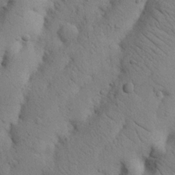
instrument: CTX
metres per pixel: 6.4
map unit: Nhu
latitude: 20.6869
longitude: -74.6491
